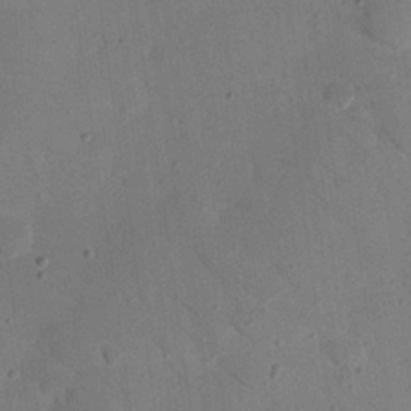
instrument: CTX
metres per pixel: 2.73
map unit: Nhu
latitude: 24.6868
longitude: -74.1011
